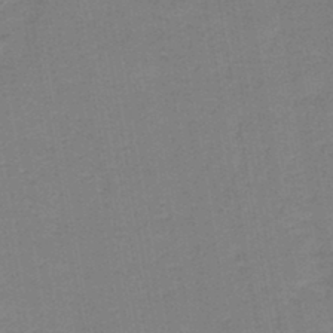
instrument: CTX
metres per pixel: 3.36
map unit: HNb
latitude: -44.5952
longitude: 52.0850
